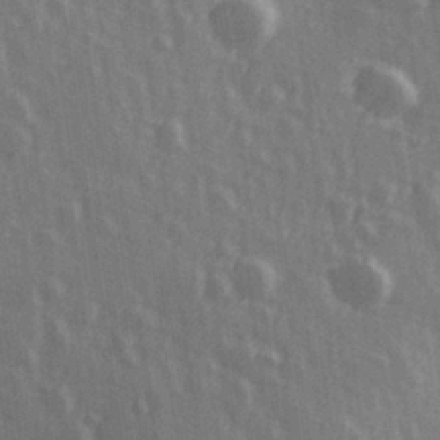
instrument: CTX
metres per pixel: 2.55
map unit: Hve
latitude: 26.7057
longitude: 146.8219
